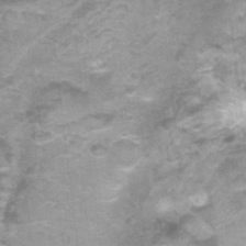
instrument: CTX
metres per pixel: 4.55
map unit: Nhu
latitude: 0.3089
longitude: -17.7260
